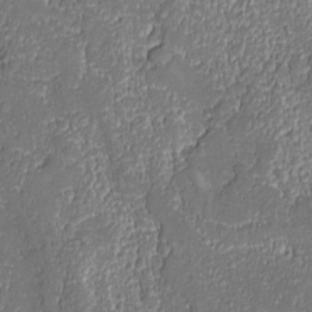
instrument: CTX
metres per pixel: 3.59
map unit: Ave
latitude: -8.6707
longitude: -116.1578
